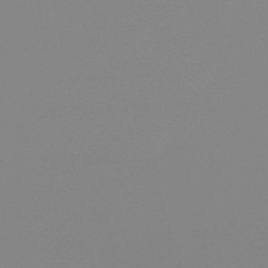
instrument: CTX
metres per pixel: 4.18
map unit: HNb
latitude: -47.2943
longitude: -48.5924
